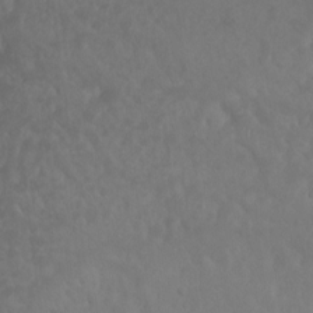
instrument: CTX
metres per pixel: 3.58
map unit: Ht
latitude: -0.3118
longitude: -32.5924
